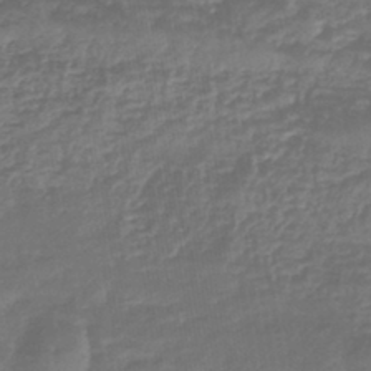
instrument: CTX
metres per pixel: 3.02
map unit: eHb
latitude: -44.0283
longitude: 81.6533
